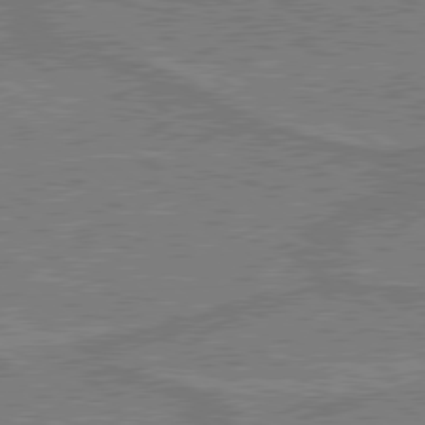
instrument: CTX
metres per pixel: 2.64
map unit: lApd
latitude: 79.7639
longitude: 170.2173
